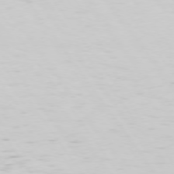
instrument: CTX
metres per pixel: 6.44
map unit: Hpe
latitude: 74.0444
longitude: -123.3293
